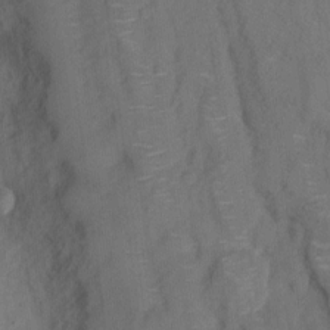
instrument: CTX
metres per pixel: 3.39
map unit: Hto
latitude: 5.3671
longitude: -60.9891
